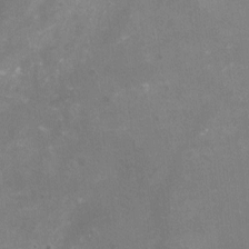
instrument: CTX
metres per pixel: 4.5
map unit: Nhu
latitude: -16.0472
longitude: -57.9150
